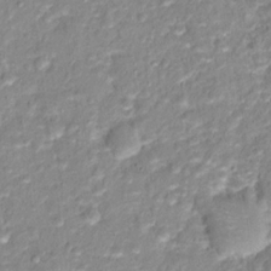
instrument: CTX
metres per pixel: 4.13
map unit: Hto
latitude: 16.4979
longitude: -37.2159
